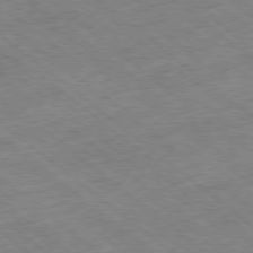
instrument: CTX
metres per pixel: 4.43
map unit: Ap
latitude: -78.8975
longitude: -48.7057
